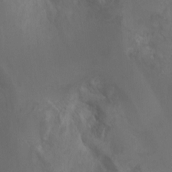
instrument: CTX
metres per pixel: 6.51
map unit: Ht
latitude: -4.6329
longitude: -24.5734
